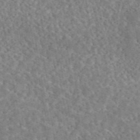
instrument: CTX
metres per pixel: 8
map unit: eAb
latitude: 44.5357
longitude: 124.9164
